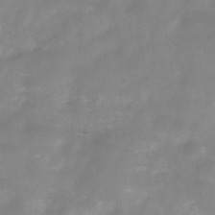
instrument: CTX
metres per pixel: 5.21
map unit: Hve
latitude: -31.6722
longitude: 89.5588
